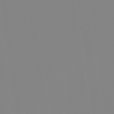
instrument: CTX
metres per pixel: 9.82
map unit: Hto
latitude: -8.1039
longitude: -47.8017
